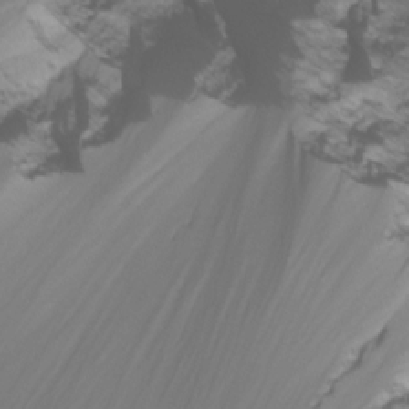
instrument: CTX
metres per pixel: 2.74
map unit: Aa
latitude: -10.5007
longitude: -68.2711
